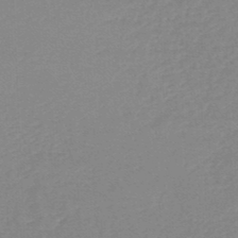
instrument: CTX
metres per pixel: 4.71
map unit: lHb
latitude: -45.4454
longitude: 63.9745
